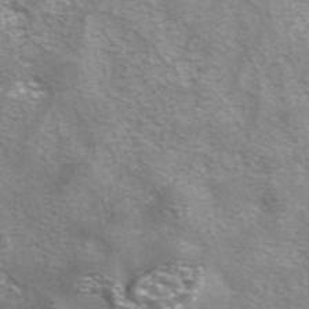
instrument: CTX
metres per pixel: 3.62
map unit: eAb
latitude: 42.1956
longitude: 105.8233
